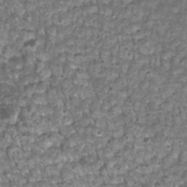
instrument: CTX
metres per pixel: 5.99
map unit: Htu
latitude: 3.0458
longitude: -21.1026
